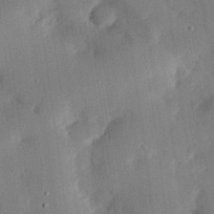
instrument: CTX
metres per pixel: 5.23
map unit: eHh
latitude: 28.9513
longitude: -81.8772
